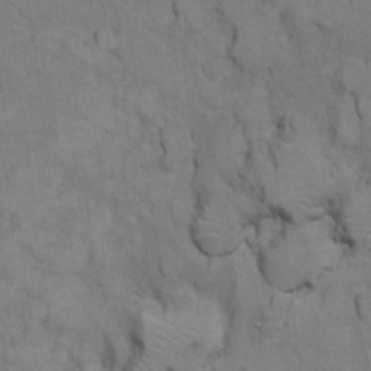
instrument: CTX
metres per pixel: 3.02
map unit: Ht
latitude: 11.2537
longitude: -33.1214
